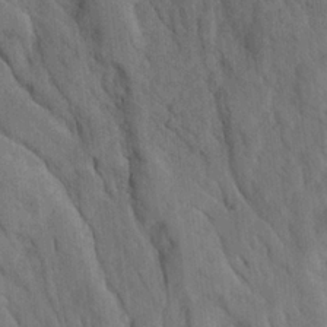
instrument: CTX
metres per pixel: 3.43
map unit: Ave
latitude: 23.4237
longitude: -134.2900
